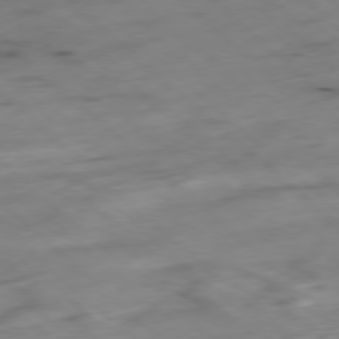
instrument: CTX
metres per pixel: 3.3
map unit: Hpe
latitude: -78.3306
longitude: -18.0444
